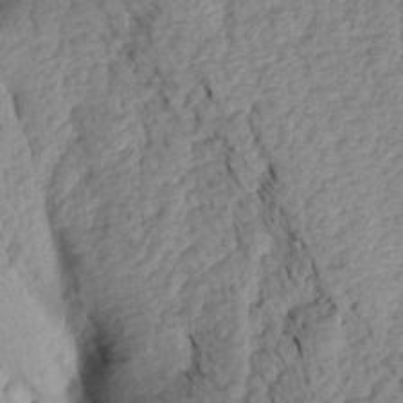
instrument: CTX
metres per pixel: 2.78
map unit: Aa
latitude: 15.8017
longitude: -146.6680
